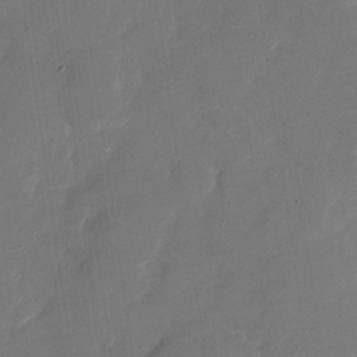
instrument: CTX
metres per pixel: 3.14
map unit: Nhu
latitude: -28.0283
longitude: -73.0081
